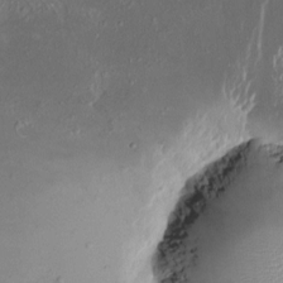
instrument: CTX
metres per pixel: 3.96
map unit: HNhu
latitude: 4.2145
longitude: 8.2928
